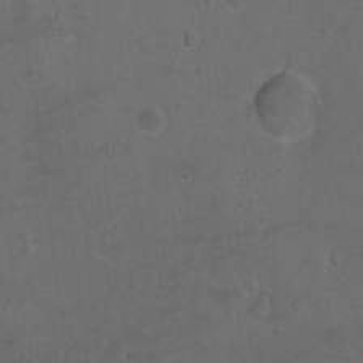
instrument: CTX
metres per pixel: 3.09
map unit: Hto
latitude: -7.5399
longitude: -35.9528
